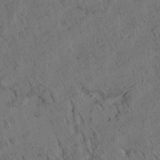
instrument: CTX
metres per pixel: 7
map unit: eHh
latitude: 3.6316
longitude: -78.8191
